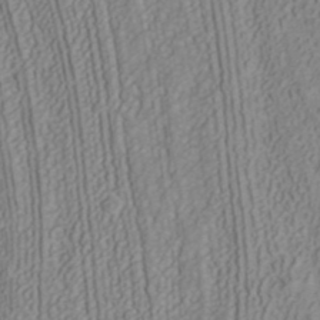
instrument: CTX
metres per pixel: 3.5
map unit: ANa
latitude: 40.2333
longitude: 34.1795
